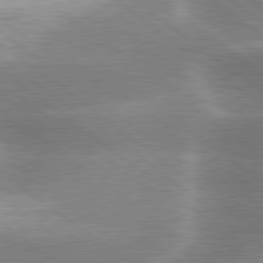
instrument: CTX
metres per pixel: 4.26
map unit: lApd
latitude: 80.0255
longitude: -118.9325
